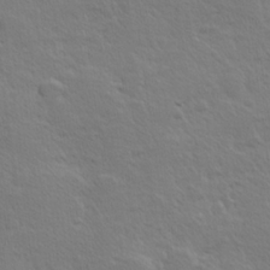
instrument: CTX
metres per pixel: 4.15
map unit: Hve
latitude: 24.0255
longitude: 144.8219
